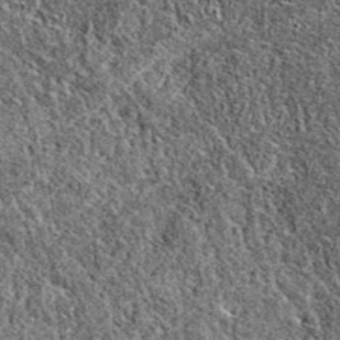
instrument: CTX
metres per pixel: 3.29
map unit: eAb
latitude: 37.8961
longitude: 110.8786
